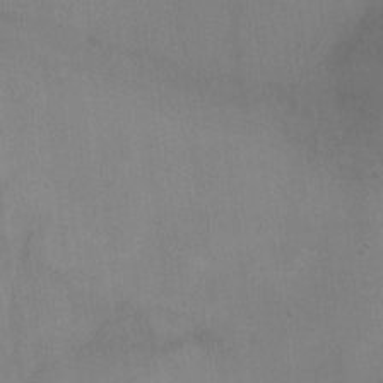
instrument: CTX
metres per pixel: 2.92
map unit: Ht
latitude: -4.2928
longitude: -17.3104
